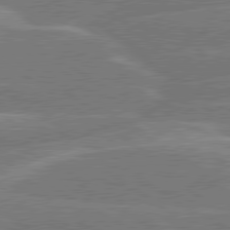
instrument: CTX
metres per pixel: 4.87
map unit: lApd
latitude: 79.9339
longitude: -129.9717
